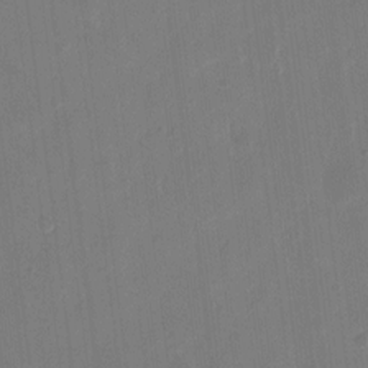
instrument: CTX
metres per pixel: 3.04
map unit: eHh
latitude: 10.6680
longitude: -68.2334
